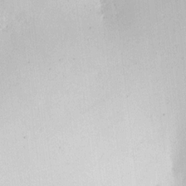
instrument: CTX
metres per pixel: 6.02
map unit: HNhu
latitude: 6.1200
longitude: 14.6330
